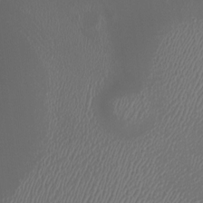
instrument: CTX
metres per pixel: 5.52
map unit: HNhu
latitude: 2.4601
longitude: -3.0458
